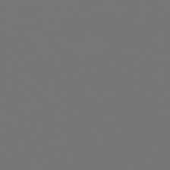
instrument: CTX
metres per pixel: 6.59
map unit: Hpe
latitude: 75.4049
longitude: -124.6868
